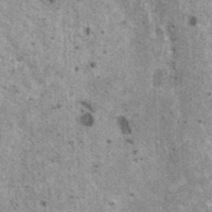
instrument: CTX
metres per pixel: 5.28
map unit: HNhu
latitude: 2.6868
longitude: 5.0108
